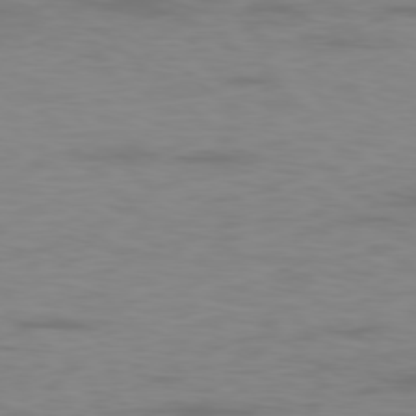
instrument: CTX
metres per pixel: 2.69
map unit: Ap
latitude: -78.6329
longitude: -69.2348
